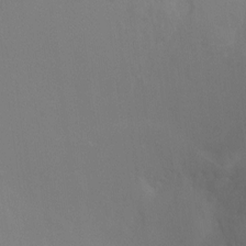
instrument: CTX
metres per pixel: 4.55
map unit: Ht
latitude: -4.5196
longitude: -25.4048
